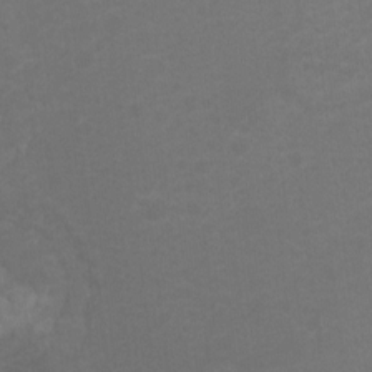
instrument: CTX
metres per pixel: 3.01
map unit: Hto
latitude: -8.2172
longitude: -43.9528
